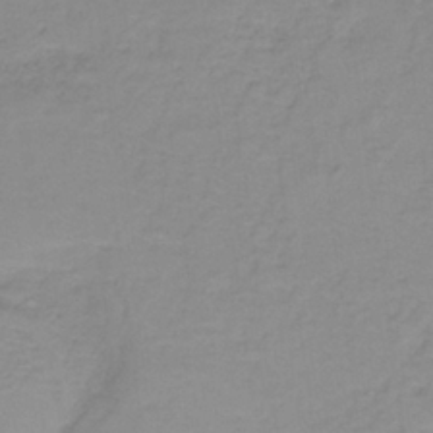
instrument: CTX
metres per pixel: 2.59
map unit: eAb
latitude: -37.4832
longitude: 53.1431
